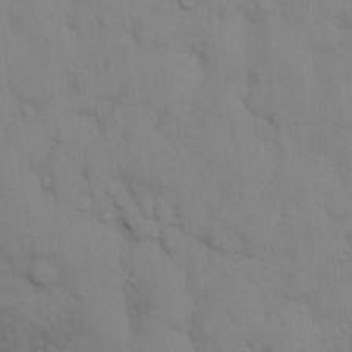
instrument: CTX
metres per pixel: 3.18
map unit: eHh
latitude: 16.0633
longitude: -62.8002
